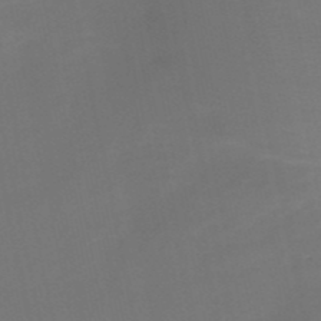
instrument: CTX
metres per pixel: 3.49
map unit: HNb
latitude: -51.5966
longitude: -46.8191
